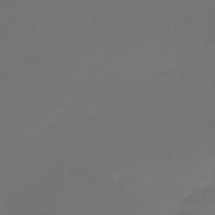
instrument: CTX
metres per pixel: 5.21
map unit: lHb
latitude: -43.9178
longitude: 63.5210
